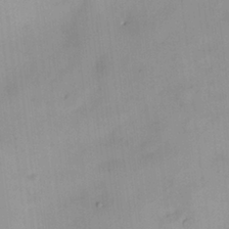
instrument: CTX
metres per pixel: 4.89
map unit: HNhu
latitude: 6.5735
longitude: 13.6155
